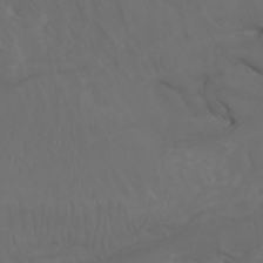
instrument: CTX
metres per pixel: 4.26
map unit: Nhu
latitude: -7.9367
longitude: -81.7639
